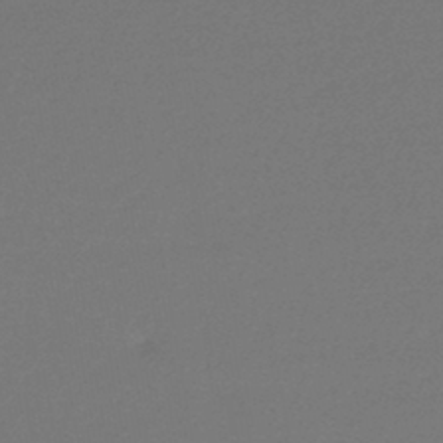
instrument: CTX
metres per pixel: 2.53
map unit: lHb
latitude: -44.2173
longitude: 69.3509
